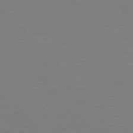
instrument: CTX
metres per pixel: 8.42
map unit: Ap
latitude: -79.7477
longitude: -56.5545
